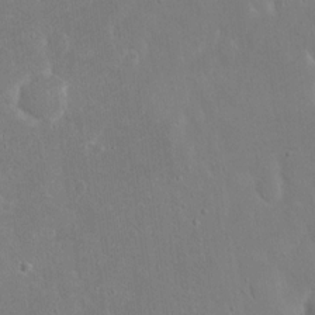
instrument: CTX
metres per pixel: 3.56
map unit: eHh
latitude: 16.3467
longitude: -71.8394
